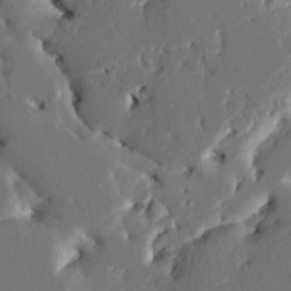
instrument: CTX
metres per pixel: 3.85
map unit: HNhu
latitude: 5.1214
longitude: -4.9703
